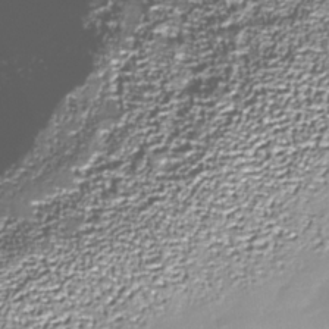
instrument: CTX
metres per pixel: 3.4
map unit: Nhu
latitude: -38.5385
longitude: -83.4048
